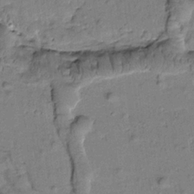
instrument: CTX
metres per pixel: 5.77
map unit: Htu
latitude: -2.1416
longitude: 173.1053
